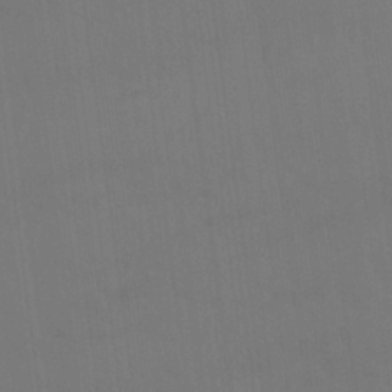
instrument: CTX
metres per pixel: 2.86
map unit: Nhu
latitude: 23.1403
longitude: -63.0081
